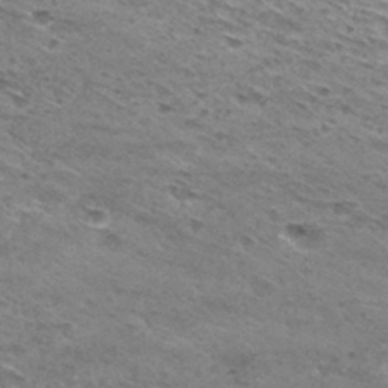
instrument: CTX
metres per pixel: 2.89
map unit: Hto
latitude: 30.2901
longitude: -46.2523
